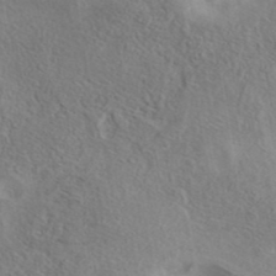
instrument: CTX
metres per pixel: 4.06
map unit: eAb
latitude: 40.8569
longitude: 104.8597
